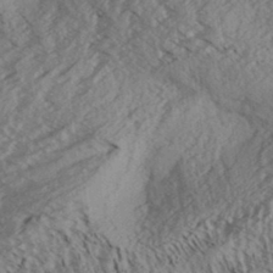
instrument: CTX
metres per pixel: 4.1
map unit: Aa
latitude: 32.9325
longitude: -139.7639
